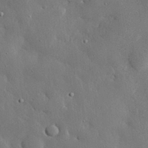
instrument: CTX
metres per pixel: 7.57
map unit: eHh
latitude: 30.0633
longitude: -80.5168
